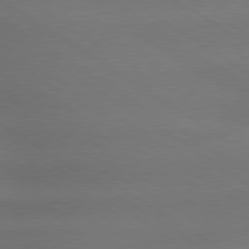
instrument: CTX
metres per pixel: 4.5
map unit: lApd
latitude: 79.5371
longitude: -135.1970
